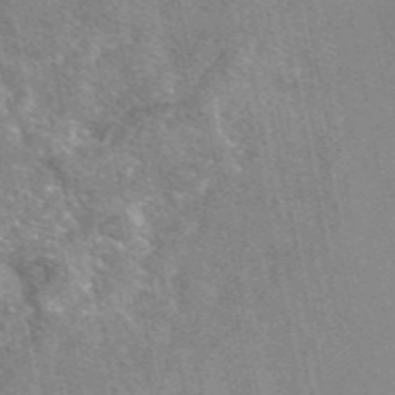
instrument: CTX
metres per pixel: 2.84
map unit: eAb
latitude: 49.1592
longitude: 105.1242
